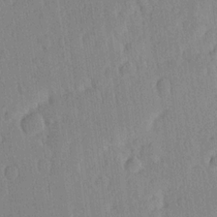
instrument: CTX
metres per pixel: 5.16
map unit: Ave
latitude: 20.9703
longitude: -136.6869
